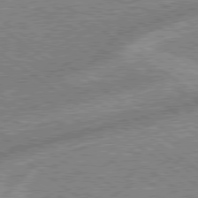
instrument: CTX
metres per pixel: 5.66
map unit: lApd
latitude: 79.0837
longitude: -169.6883
